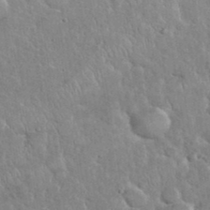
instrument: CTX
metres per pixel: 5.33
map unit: eHh
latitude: 37.5560
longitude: -61.7449
